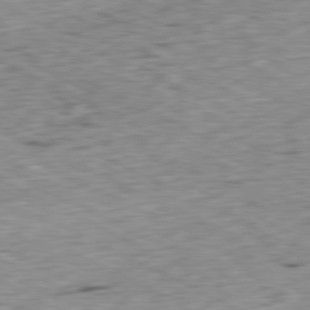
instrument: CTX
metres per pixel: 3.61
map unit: Ap
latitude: -80.7841
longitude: -72.0444
